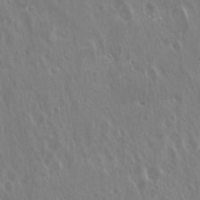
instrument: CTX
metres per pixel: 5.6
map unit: Hto
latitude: 18.8569
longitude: -57.2536
